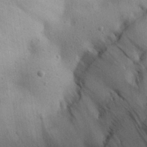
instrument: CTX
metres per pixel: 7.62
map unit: Aa
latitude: 29.1025
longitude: -145.0458
